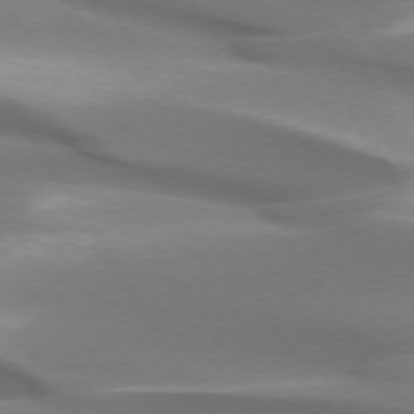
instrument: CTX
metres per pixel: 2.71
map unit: lApd
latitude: 73.5372
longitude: -51.7827
